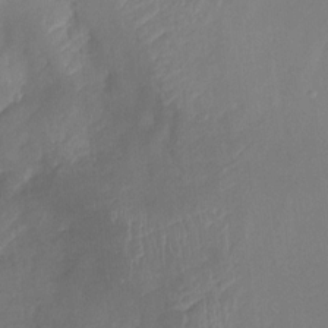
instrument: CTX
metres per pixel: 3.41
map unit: Ht
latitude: -15.0865
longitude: -53.6316
